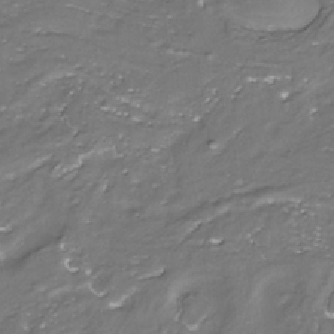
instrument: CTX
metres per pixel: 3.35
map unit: Nhe
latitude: -35.8800
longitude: -89.6883
